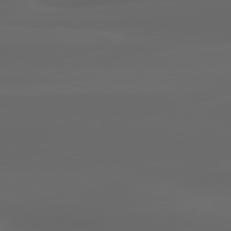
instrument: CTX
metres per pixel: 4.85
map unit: lApd
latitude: 80.2522
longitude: -116.4979
